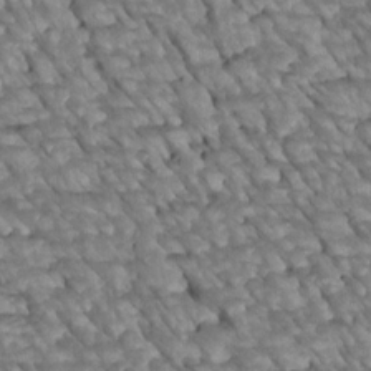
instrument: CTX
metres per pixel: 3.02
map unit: Htu
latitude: 2.2522
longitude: 144.3684
